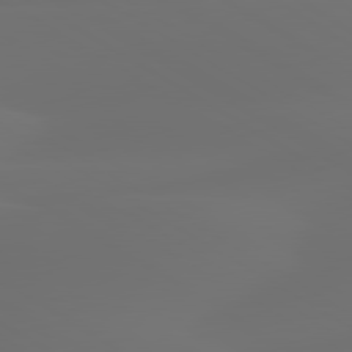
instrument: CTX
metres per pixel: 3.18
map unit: lApd
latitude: 80.1767
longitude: -85.3293
